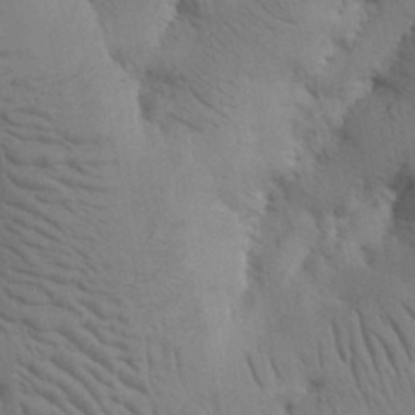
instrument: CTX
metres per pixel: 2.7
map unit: Nhu
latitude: 15.9339
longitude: -75.6883
